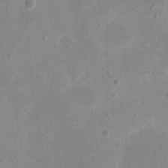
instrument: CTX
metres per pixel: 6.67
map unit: eHh
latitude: 19.4993
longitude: -70.6679
